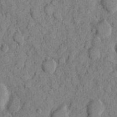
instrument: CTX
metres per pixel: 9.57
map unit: eHh
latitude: 7.9717
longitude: -63.6883
